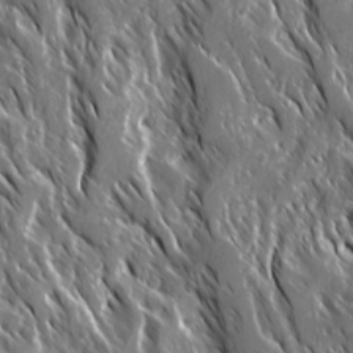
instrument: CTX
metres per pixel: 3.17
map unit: Ave
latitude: 15.1026
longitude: -133.3482
